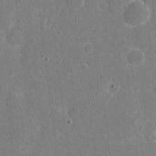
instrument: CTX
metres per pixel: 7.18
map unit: eHh
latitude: 5.7827
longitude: -67.5938
